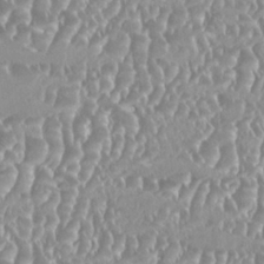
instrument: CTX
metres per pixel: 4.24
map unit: HNhu
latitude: -0.2173
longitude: 0.0661
